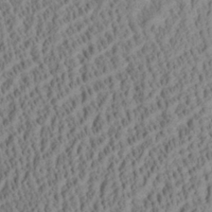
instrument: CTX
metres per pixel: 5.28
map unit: Aa
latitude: 28.5734
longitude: -137.2537
